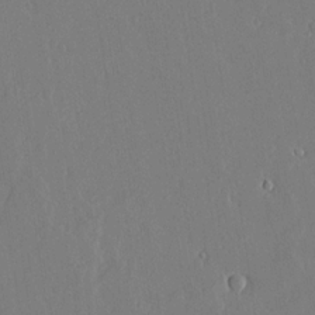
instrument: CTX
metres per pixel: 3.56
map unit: lAvf
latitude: 17.4049
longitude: -126.4223
